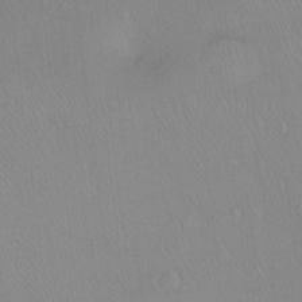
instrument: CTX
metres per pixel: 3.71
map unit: Ht
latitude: -8.5952
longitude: -38.1011
